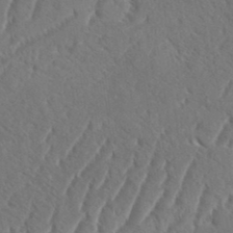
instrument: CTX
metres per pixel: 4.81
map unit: eHh
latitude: 36.7813
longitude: -137.8961
